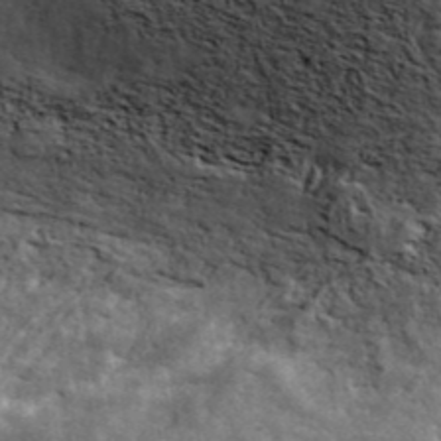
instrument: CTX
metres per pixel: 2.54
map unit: ANa
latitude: 41.8205
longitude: 16.2740
